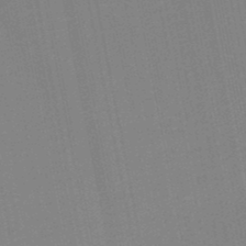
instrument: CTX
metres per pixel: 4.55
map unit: HNb
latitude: -48.1039
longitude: 58.7274
